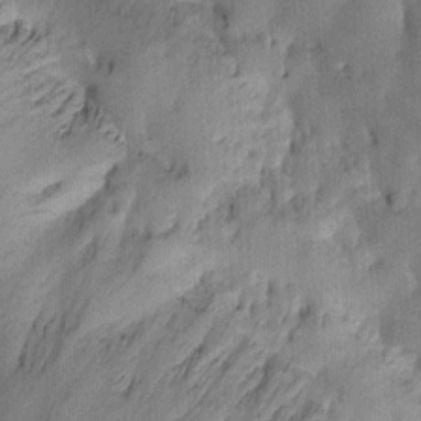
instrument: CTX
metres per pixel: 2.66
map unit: eHh
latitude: 8.4790
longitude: -73.4994
